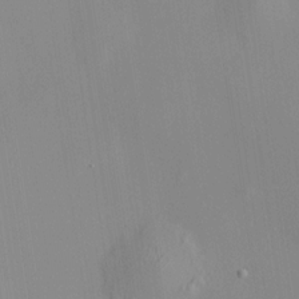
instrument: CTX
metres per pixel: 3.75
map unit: HNhu
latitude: 11.7072
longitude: 10.5763
